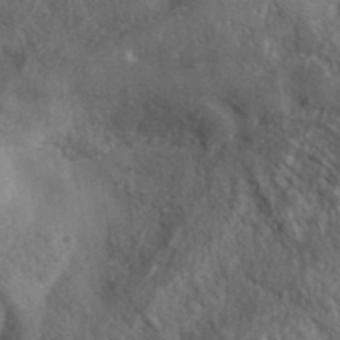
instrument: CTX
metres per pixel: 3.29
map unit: ANa
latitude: 39.0269
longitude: -91.1025
